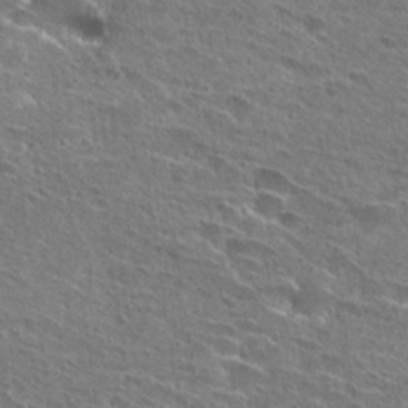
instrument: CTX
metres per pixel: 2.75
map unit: Hto
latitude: 26.8758
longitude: -45.5749
